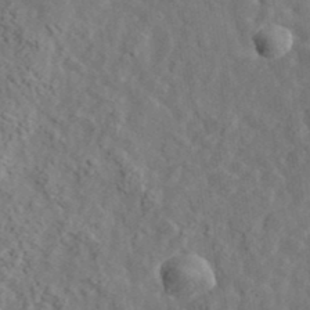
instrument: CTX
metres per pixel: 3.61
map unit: lHvf
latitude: 36.6680
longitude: -88.0255
